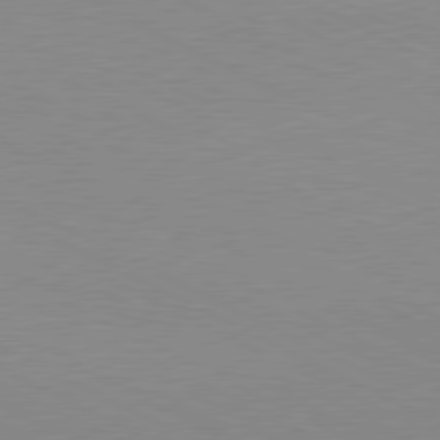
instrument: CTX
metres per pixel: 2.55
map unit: lApd
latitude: 80.0822
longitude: -127.6694
